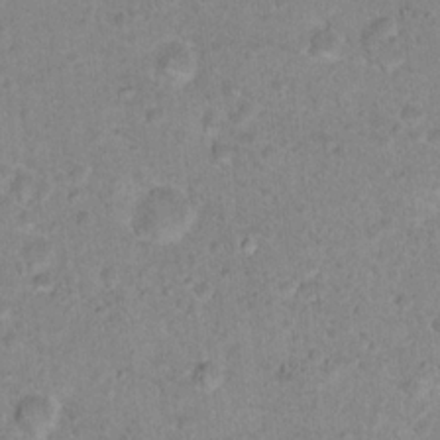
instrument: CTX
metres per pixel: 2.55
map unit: Nhu
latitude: 17.6127
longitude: -34.3467
